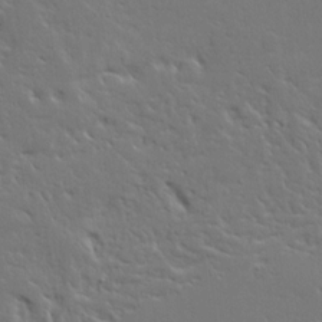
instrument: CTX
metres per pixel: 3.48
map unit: Ave
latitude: 14.5924
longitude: -139.4426
